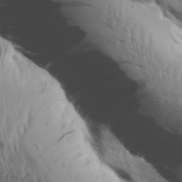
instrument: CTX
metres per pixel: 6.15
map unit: Aa
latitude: 30.6113
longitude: -135.9717
